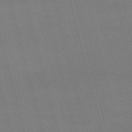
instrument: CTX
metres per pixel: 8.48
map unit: lHb
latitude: -47.8422
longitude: 61.5399
